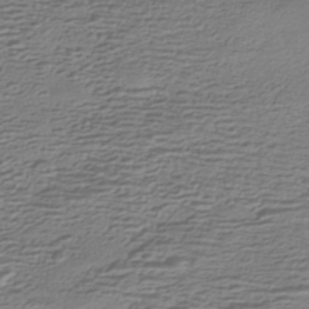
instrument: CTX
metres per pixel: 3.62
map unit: HNhu
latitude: -42.8408
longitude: 100.1794
